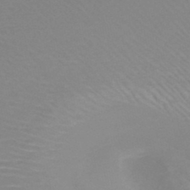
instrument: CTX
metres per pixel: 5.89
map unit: HNb
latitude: -46.9164
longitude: -43.5371
